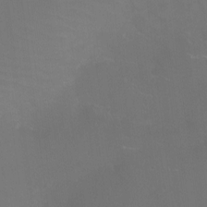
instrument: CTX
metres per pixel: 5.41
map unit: Nhu
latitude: -14.5763
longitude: -55.1214
